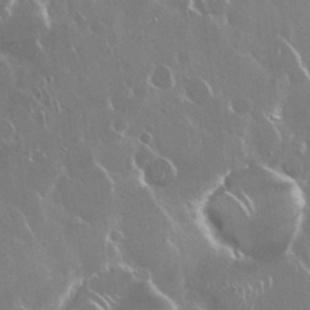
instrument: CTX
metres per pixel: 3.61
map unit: Nhu
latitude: 29.4237
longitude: -60.4223
